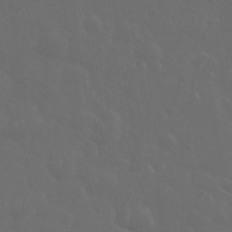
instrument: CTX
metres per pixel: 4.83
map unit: eHh
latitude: 33.7261
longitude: -60.8569
